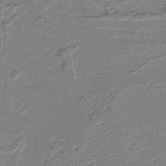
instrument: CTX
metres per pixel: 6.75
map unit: lHb
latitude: -40.7463
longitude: 51.8422
